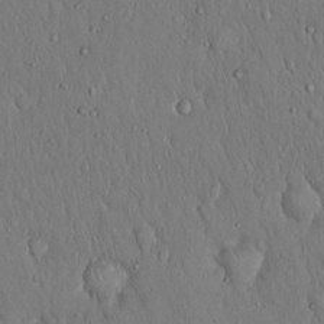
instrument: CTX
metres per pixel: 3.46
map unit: Hto
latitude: 18.0633
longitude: -60.2333
